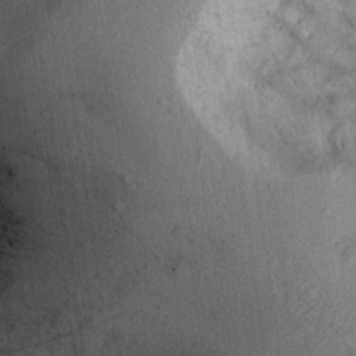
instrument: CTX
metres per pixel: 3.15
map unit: Aa
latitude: 28.3845
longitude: -134.7057
